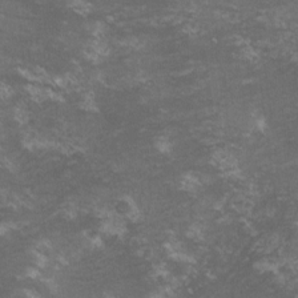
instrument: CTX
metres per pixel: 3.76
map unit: lHvf
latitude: -15.3888
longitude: -102.1389
